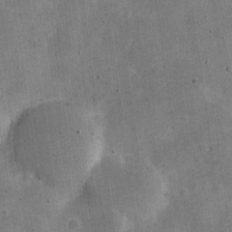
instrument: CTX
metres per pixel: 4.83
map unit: Nve
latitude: -24.5951
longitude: 105.5210
